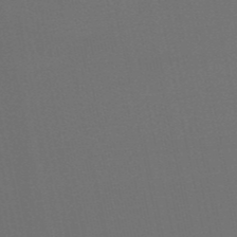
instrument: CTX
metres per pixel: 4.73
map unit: eHb
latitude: -50.6329
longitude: 71.6722
